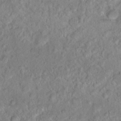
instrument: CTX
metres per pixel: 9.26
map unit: Hto
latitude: 16.8947
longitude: -40.1010
